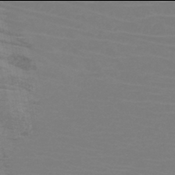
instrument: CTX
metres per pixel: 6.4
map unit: HNb
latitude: -46.0094
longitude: -46.5168
